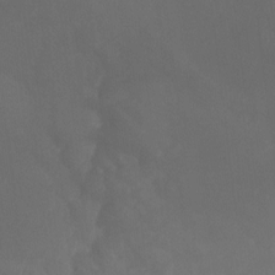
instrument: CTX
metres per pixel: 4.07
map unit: Ht
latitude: -10.0094
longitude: -33.5749
